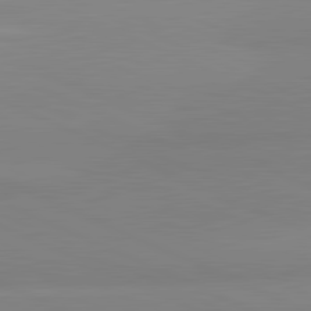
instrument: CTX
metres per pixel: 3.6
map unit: lApd
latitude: 81.9150
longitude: 178.8408
